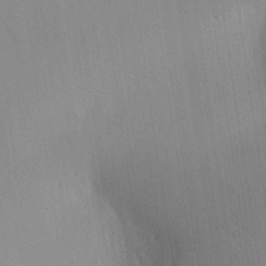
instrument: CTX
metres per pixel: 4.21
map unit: Ave
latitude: 23.3482
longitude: -136.1578
